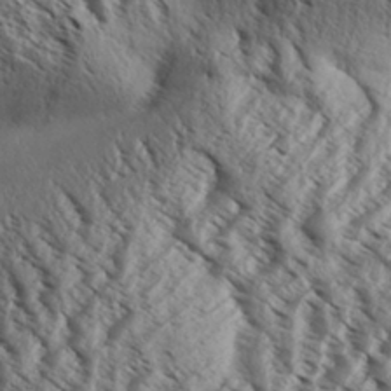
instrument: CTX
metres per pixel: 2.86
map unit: Aa
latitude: 31.7828
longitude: -138.0255
